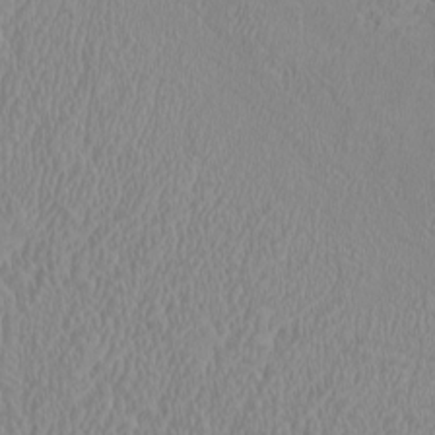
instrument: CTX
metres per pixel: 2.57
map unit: HNhu
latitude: 3.5749
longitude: -2.4034
